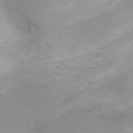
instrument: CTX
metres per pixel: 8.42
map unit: Ht
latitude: -9.8989
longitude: -27.9717
